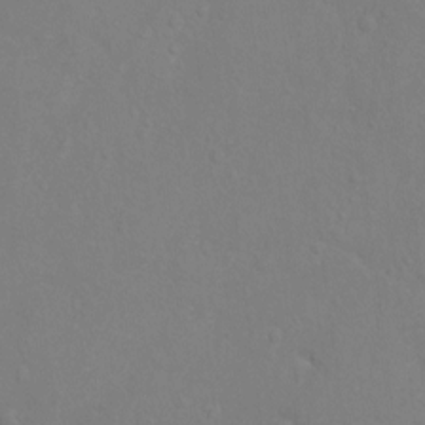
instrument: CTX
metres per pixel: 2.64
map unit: Hto
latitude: -6.3306
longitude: -35.4237
